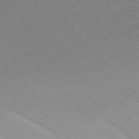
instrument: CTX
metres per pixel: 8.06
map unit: Ap
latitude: -76.6518
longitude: -70.8947
